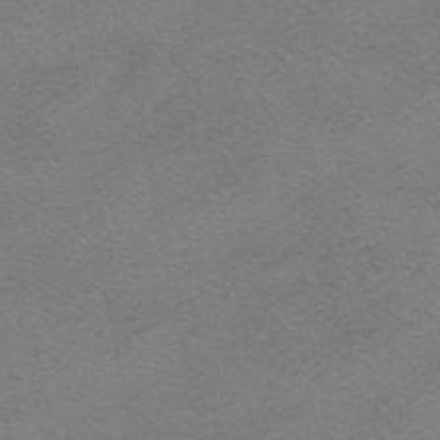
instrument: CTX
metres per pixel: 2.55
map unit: HNhu
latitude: -40.7841
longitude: 104.0094
